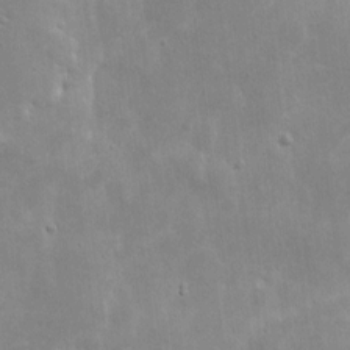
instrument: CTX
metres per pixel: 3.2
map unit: eHh
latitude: 8.4034
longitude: -72.5735
